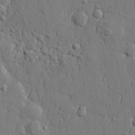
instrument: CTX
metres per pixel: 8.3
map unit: lHvf
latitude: 23.7638
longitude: 141.4832
